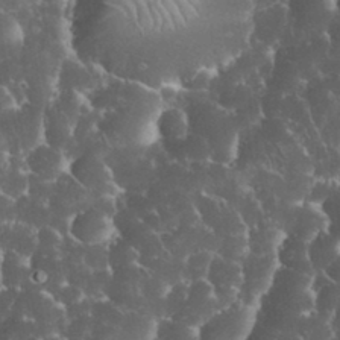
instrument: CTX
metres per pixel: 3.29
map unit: eHh
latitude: 33.8583
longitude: -64.6679
